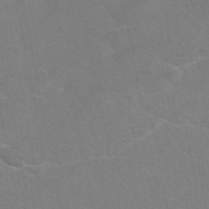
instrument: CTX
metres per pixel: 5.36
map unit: eAb
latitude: 49.3671
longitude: 120.6140
